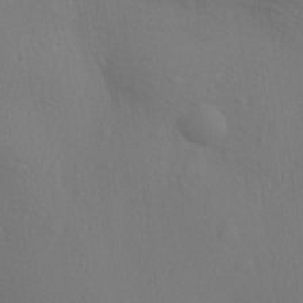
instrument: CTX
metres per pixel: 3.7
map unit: Aa
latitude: 29.8961
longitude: -136.7624
